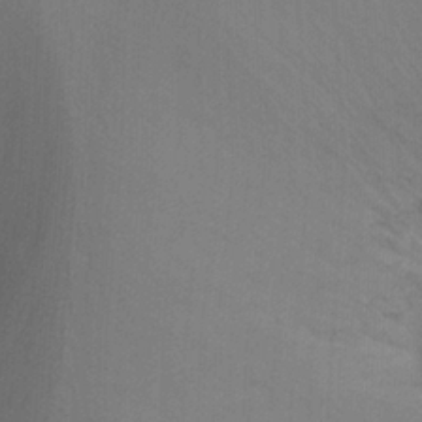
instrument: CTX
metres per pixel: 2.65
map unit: Nhu
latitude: -8.5763
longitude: -48.4601
